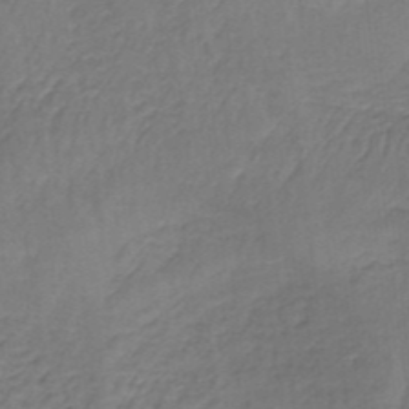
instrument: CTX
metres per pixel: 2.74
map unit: lHb
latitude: -37.2376
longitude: 59.0297
